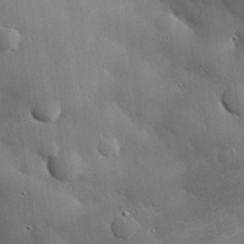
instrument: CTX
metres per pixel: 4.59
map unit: eHh
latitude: 30.3279
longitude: -81.1970
